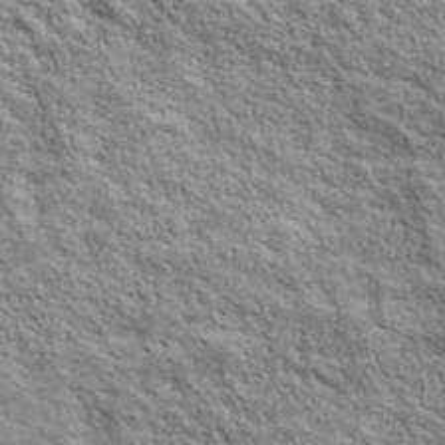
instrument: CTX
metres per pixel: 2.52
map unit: lHvf
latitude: 39.5560
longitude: -89.0459
